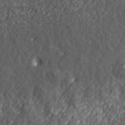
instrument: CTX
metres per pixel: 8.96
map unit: lHvf
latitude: 40.0822
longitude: -88.0444
